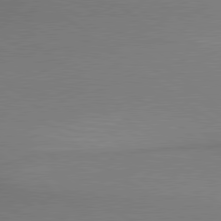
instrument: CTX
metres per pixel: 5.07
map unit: lApd
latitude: 79.3482
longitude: 179.5588
